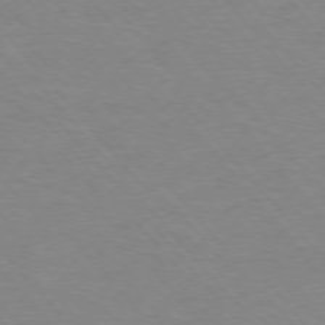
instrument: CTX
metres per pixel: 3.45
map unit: Ap
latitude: -76.8408
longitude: -88.6680
